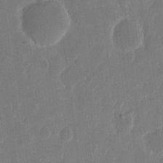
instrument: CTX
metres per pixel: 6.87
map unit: eHh
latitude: 9.9528
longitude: -68.2901
